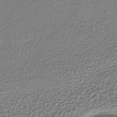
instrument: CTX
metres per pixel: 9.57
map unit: lHb
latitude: -42.5384
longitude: 70.7652
